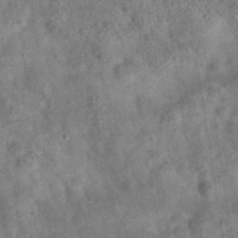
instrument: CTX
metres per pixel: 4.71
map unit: eAb
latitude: 35.7071
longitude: 115.4265
